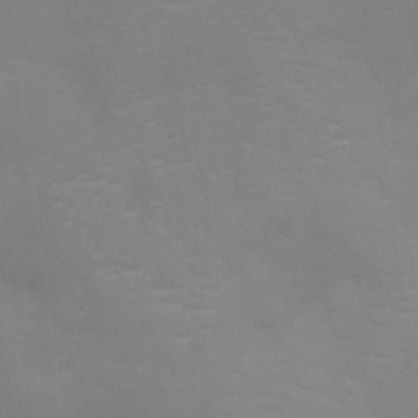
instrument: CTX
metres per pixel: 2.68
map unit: Ht
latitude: -10.8219
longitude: -20.5357
